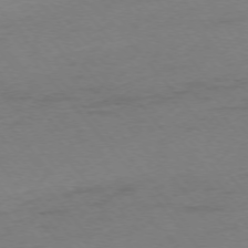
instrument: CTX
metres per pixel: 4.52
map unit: Ap
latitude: -75.5966
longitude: -72.1578
